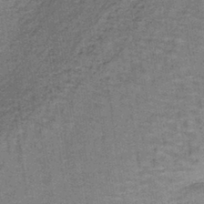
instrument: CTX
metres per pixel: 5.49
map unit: lHb
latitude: -41.2754
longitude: 57.2943
